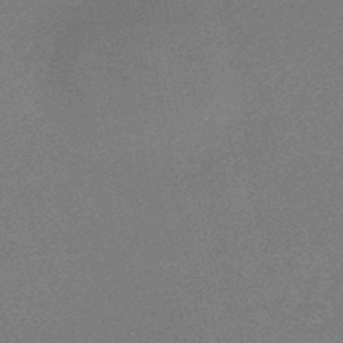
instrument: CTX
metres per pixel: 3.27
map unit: HNb
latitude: -44.0661
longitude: -40.1766
